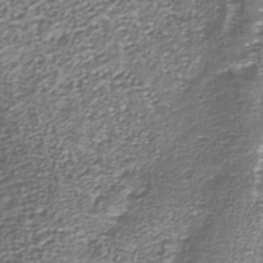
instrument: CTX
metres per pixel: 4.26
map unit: Nhu
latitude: -39.0487
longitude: -81.8772
